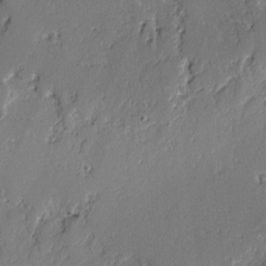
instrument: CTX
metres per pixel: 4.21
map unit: lAvf
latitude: -2.4251
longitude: -108.2900
